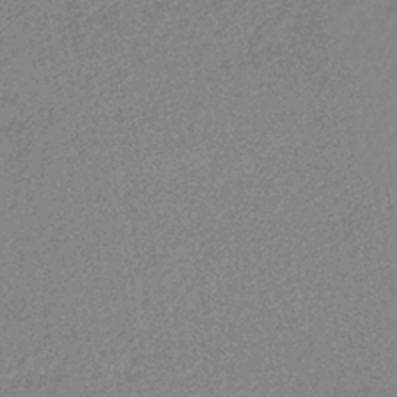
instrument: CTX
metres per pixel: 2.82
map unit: lHb
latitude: -40.4062
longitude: 71.3888
